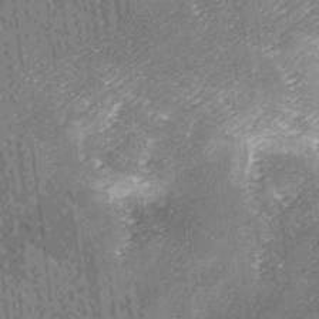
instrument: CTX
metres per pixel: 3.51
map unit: Ave
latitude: -7.1809
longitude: -123.1592
